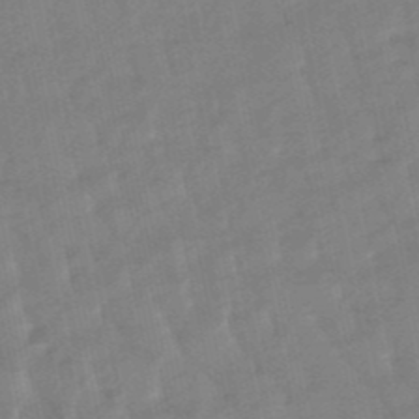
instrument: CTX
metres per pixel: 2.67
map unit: lHb
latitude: -49.1242
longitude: 79.5399
